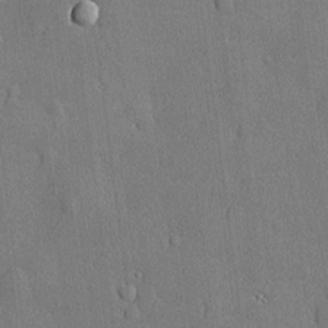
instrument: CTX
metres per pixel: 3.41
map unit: lHvf
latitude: 20.9892
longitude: 145.5588
